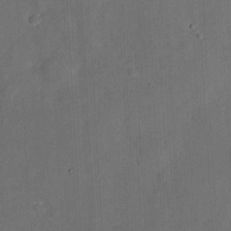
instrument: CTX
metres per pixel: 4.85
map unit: eHh
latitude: 5.1592
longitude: -68.7624
